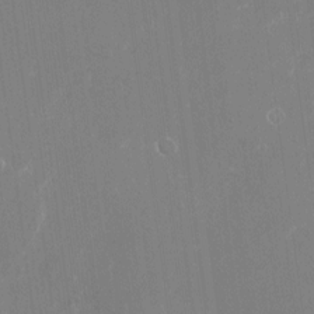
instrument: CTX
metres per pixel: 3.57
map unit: Nhu
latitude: -23.7667
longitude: -72.8191
